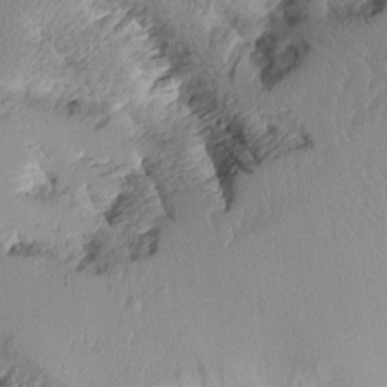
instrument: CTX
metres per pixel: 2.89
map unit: Aa
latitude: 11.0270
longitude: -127.1403
